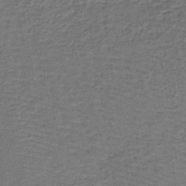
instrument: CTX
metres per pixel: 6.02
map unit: lHb
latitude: -38.4818
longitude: 60.2173
